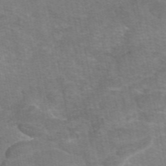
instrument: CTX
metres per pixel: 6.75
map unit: eAb
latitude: 47.2159
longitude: 105.4454
